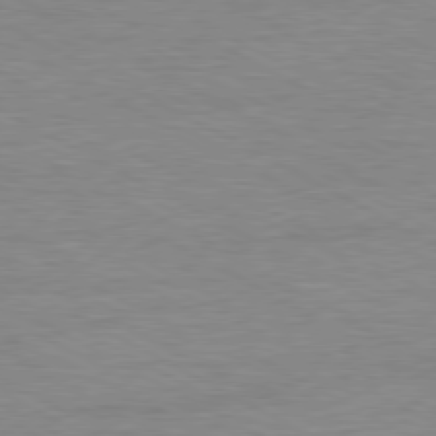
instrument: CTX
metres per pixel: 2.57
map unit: Ap
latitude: -80.6330
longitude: -86.3845
